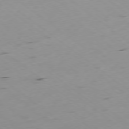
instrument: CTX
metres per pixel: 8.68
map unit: Ap
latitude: -77.3321
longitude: -72.0255
